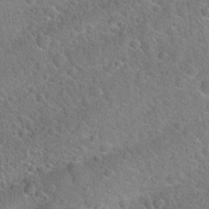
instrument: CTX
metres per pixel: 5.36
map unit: Hto
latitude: 20.4601
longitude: -51.6693
